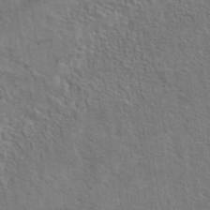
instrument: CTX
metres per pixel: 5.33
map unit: eAb
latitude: 43.7261
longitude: 113.5966
